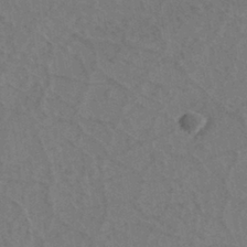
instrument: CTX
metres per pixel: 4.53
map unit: eHh
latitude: -39.5966
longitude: -27.2159
